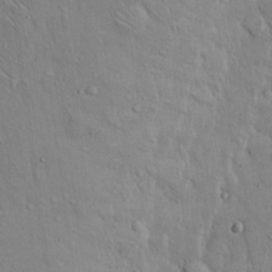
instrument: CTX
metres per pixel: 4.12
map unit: Hto
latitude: 15.1593
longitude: -58.1389
